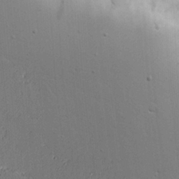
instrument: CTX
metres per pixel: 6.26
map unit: Aa
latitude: 18.5734
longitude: -126.4601
